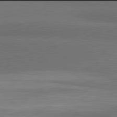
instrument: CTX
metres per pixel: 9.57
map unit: lApd
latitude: 81.9906
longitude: 156.6329
